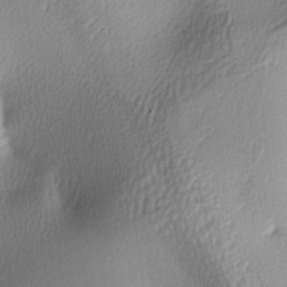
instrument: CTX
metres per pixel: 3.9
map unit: lAa
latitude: -5.5966
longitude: -123.0458
